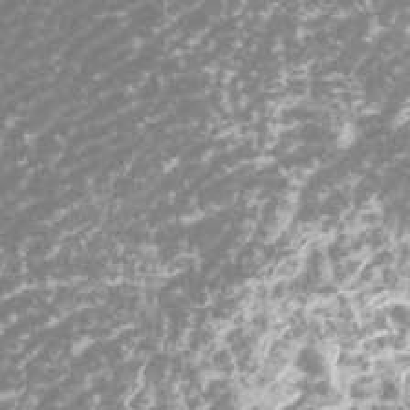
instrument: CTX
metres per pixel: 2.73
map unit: Htu
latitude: -10.4629
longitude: -73.9150
